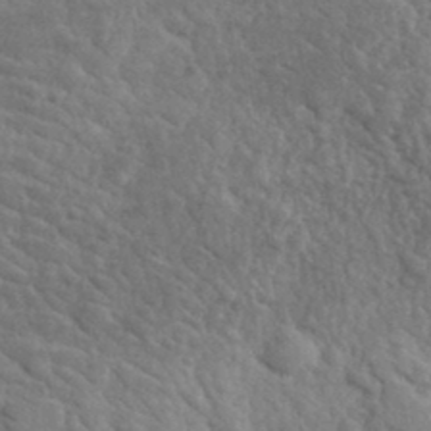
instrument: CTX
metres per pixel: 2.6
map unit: lHvf
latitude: 36.4034
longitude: -87.0458
